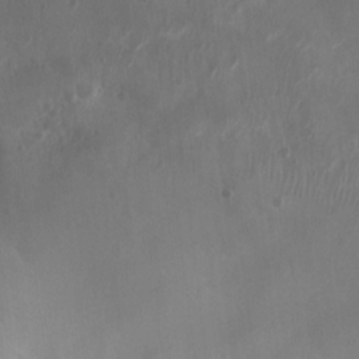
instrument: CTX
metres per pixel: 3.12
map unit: Nhu
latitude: -10.8975
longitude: -21.1970
